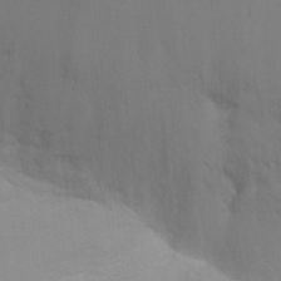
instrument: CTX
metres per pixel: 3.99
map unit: Ht
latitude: 3.4804
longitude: -27.9717
